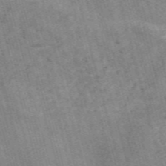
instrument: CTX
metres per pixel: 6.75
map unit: Nve
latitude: -58.7652
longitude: 65.6344
